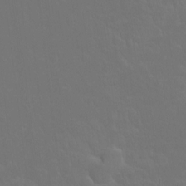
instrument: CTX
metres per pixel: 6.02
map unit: Hto
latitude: -3.1242
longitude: -35.3859
